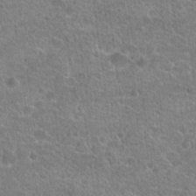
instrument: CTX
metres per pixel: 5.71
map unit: Hto
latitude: 20.7813
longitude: -43.2915
